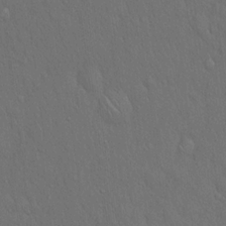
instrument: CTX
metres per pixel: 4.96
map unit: Hto
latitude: 16.6113
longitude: -57.8583
